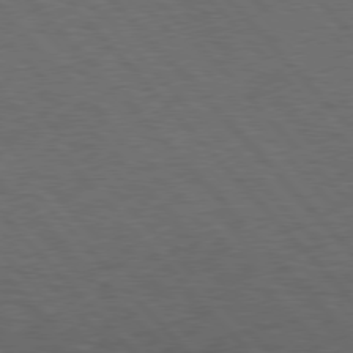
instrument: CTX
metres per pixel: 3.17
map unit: Hpe
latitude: 76.7057
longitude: -157.7638
